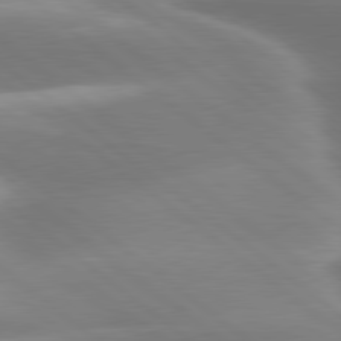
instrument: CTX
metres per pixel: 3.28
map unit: lApd
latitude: 79.9528
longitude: -117.6883
